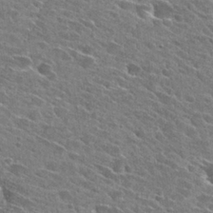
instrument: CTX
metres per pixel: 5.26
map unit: Hto
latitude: 27.2726
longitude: -42.9703
